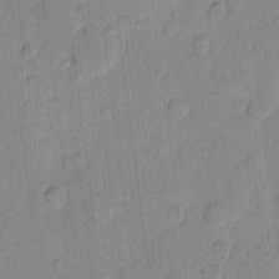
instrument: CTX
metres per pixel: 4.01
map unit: eHh
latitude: 10.1200
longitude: -65.3671
